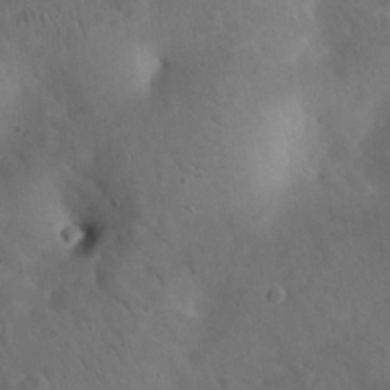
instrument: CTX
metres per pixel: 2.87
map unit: eHh
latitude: 24.8191
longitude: -67.7260
